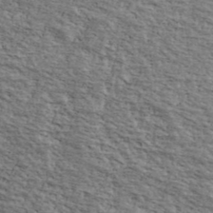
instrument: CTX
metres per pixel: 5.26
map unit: Ave
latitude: 41.3103
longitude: -109.8772
